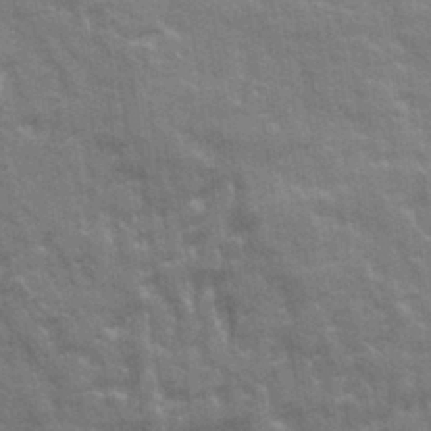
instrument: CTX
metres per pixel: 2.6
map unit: Ave
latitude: 20.4790
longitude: -133.6883
